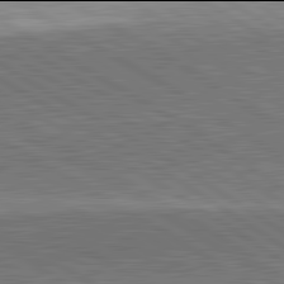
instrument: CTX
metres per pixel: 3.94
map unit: lApd
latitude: 81.9906
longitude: 140.2361
